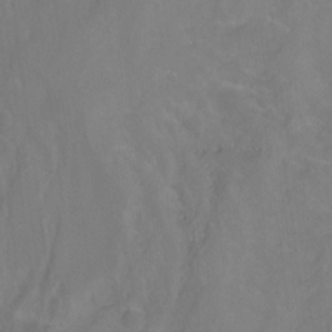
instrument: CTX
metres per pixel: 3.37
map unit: Nhu
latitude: -7.5966
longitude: -44.1578
